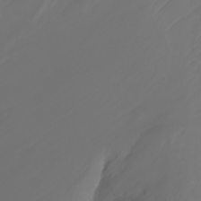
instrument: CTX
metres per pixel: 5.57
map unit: Ht
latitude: -3.0864
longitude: -61.5371
